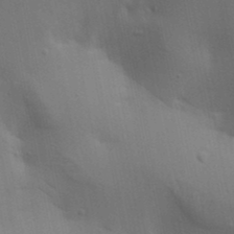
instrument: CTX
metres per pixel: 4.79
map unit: lAa
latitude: 18.6679
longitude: -138.8947
